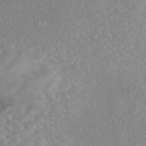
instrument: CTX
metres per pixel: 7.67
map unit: eAb
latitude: 44.7435
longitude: 126.1038
